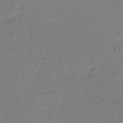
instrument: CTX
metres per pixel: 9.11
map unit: HNb
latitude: -34.7274
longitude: 51.9367
